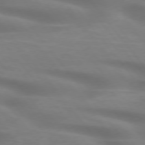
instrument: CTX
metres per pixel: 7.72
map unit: lApd
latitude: 75.3860
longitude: -60.3278
